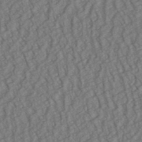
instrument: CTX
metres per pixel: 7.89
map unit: Aa
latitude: 31.1026
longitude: -141.9717
